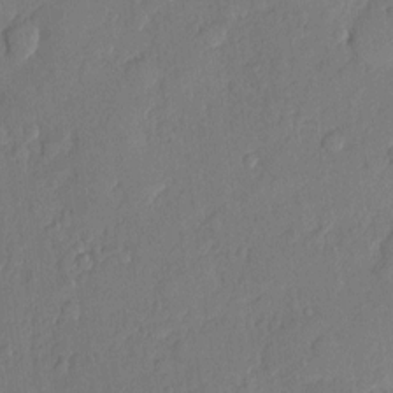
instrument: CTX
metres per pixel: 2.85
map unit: eHh
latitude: 5.2348
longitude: -74.8947
